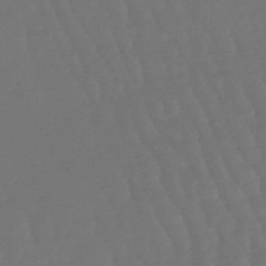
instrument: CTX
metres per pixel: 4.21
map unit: eHb
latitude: -47.0864
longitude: 79.3887
